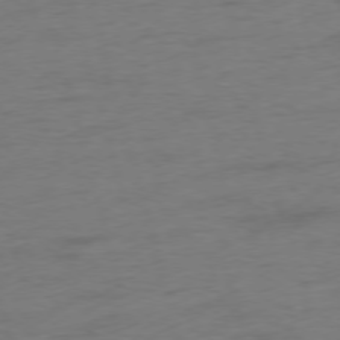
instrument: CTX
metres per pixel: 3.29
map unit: Ap
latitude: -75.4833
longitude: -73.7261
